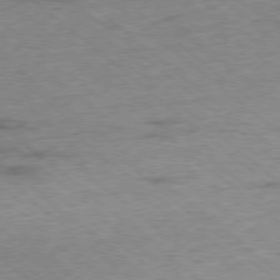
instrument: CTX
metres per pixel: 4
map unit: Ap
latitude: -78.5195
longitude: -50.1200
